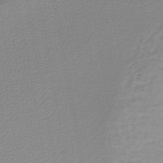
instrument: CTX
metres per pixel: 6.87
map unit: lHb
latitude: -44.8408
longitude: 65.7100
